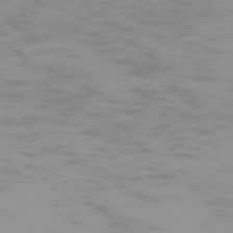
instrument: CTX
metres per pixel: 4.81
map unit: Hpe
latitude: -74.7841
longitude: 7.1809
